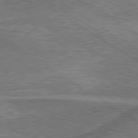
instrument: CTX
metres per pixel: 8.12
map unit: lApd
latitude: 79.7072
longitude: 172.2928
